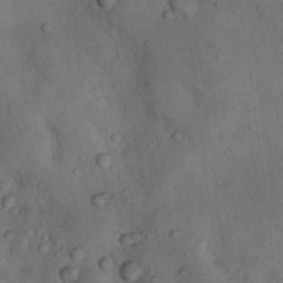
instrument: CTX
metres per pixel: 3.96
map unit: Nhu
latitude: 8.1011
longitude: -24.0255
